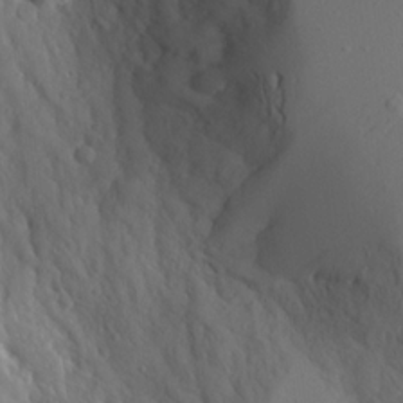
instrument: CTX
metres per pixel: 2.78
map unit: Aa
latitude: 23.2915
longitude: -127.3293
